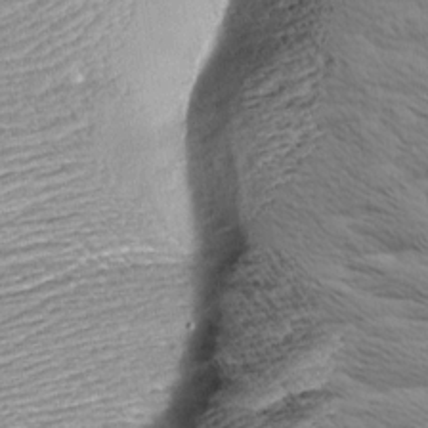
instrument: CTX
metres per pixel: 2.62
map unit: Aa
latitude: 9.0648
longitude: -135.7638
